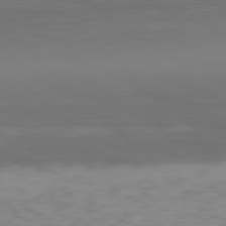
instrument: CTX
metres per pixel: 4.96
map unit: Hpe
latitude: 77.6882
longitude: -168.2901
